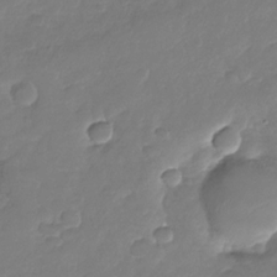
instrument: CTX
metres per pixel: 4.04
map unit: Nhu
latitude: -29.2565
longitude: -61.6127
